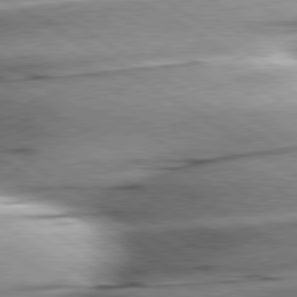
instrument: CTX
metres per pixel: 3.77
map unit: lApd
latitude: 79.7072
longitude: -156.2144
